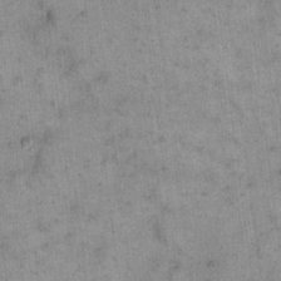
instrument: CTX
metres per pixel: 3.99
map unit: eHh
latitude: 14.9136
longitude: -66.5356
